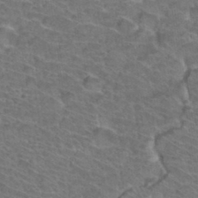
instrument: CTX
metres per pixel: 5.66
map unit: Hto
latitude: 33.7639
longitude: -41.7449
